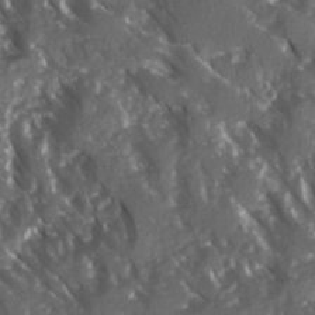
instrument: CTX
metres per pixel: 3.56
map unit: Ave
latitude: 15.7639
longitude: -131.4427
